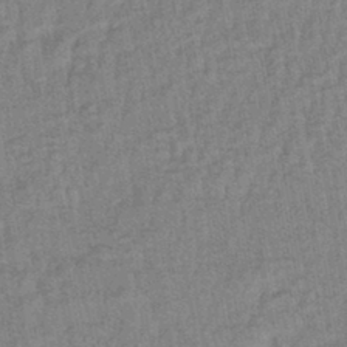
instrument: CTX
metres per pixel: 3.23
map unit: eHb
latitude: -42.3873
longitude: 82.3684
